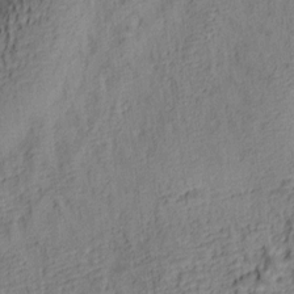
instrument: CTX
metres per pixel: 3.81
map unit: lAa
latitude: 5.1781
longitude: -114.5356
